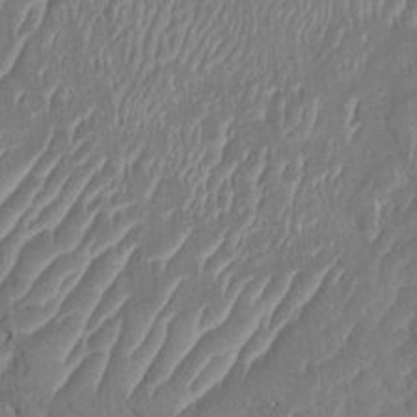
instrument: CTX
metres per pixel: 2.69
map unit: HNhu
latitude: 6.0255
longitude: -6.3467
